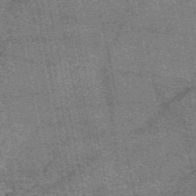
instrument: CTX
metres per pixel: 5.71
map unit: eAb
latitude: 50.4034
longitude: 109.7855
